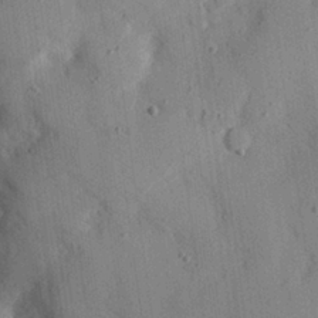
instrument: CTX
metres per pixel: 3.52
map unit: eHh
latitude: 27.0081
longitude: -76.6112
